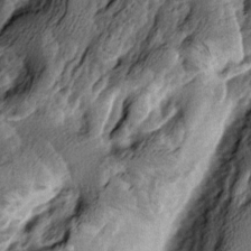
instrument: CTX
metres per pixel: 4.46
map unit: lAa
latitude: -6.2361
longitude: -124.2712
